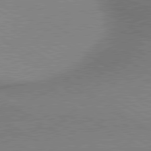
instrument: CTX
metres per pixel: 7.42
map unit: lApd
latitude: 80.0444
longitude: 164.8030
